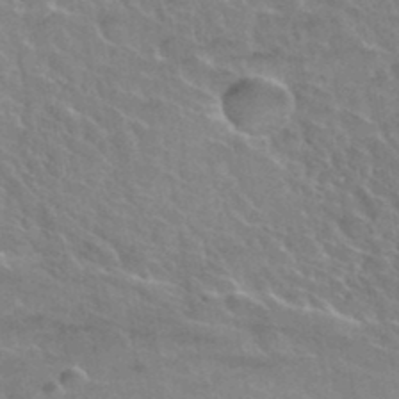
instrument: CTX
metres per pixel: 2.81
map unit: Hto
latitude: 35.8205
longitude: -45.8016
